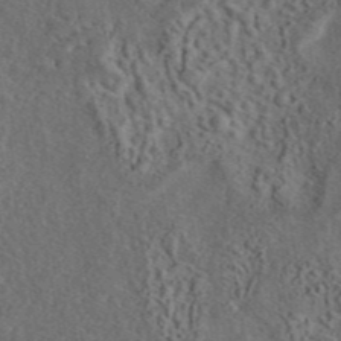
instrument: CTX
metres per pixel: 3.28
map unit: eAb
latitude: 43.7450
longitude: 115.5777
